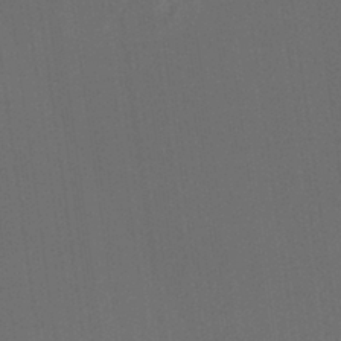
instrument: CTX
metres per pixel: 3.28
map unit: Hto
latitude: -6.7463
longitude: -49.6127
